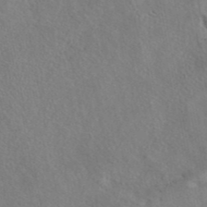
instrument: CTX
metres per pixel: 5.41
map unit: eAb
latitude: 41.8772
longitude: 105.3320
